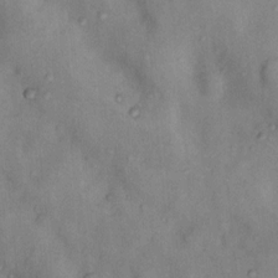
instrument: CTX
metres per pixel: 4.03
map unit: Nhu
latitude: 11.5749
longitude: -28.4601
